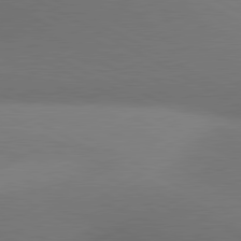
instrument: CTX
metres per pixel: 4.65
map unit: lApd
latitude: 80.7813
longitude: 129.7289
